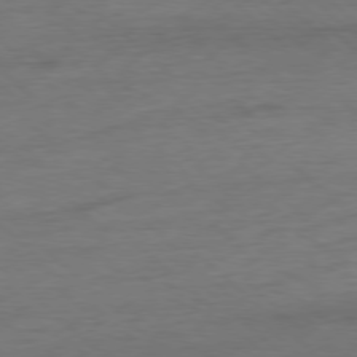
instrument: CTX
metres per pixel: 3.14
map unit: Ap
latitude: -78.6329
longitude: -71.8016
